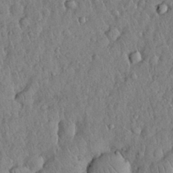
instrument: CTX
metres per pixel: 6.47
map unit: Nhu
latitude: 28.7246
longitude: -69.1592
